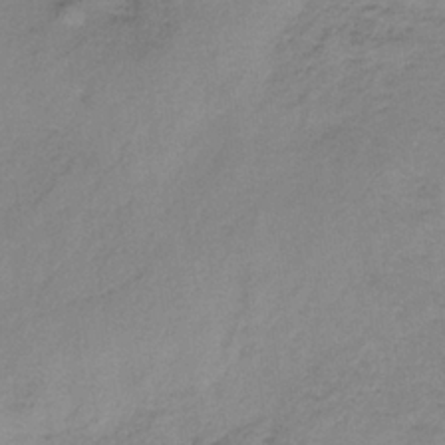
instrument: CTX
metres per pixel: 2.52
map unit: HNb
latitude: -33.3132
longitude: 58.4062
